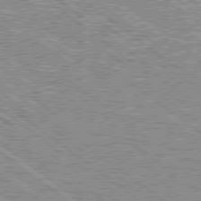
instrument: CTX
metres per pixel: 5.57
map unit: Hpe
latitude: 78.6680
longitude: -157.0269
